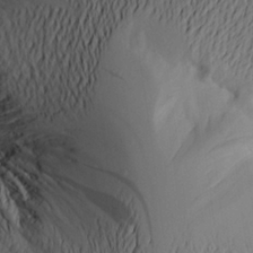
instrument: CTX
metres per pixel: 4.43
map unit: Aa
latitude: 22.0822
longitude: -146.4979
